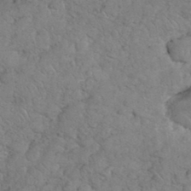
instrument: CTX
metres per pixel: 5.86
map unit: eHh
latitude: 35.6505
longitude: -64.6301
